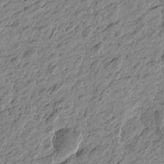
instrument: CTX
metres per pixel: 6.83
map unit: Htu
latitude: -4.6707
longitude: -179.4427
